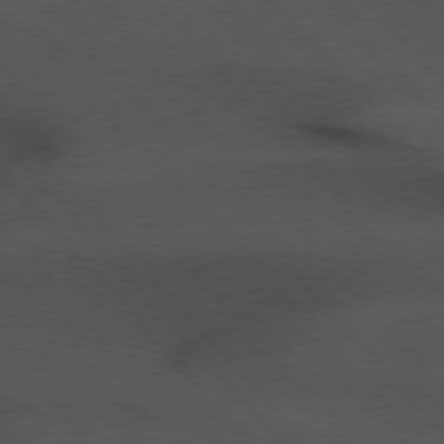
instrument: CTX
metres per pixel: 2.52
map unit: Hpe
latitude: 76.6490
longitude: -157.5938
